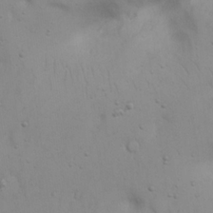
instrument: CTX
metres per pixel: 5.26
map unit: eHh
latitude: 22.8380
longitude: -69.3860
